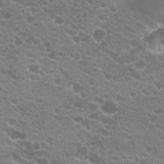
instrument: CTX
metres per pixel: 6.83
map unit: Hto
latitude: 20.5546
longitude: -34.6301
